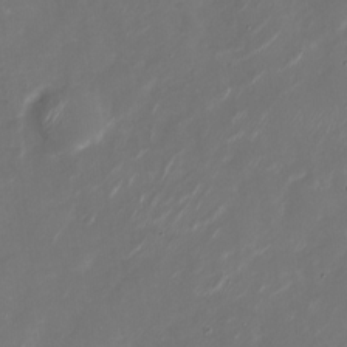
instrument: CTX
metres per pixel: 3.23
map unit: Nhu
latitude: -28.8219
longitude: -75.6883
